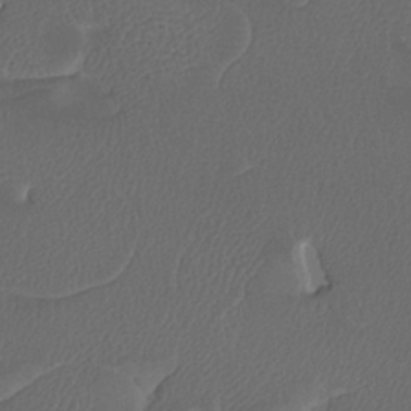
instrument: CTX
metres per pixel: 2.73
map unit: Htu
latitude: -13.0109
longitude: -71.2537
